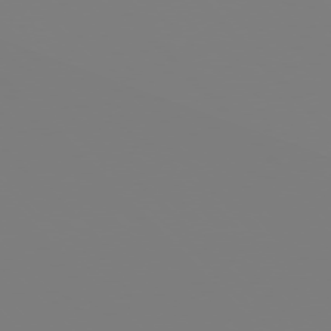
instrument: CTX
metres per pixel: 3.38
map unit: Hpe
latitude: 77.0458
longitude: -161.6316
